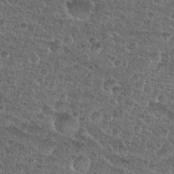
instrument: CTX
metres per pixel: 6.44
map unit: Nhu
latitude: 27.3104
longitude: -51.6127
